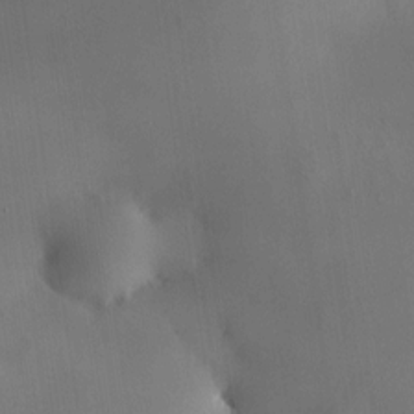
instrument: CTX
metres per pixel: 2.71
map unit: HNhu
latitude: 9.1214
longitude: 14.3307
